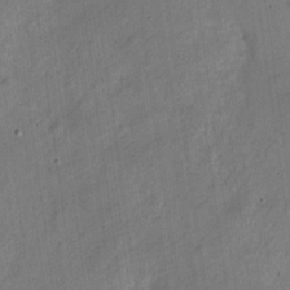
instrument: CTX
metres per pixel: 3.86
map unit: Nve
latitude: -25.3887
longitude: 106.5952
